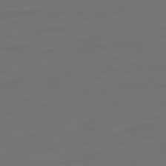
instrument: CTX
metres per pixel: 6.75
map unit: Ap
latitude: -79.9178
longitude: -55.6505
